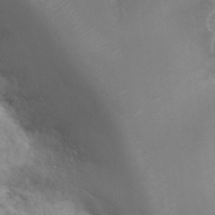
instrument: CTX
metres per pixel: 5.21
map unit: Nhu
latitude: 25.4615
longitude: -59.8583
